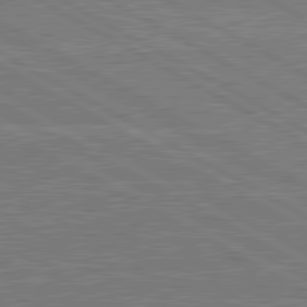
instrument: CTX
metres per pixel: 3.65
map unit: lApd
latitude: 80.9136
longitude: 169.1431
